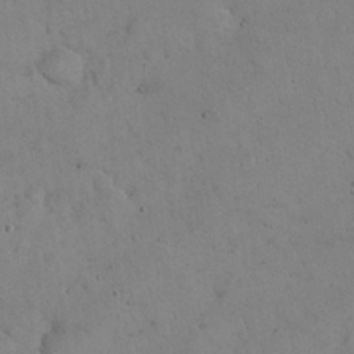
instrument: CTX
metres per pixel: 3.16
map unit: eHh
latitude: 21.9339
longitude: -58.9703
